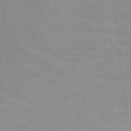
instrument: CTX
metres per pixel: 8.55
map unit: Ave
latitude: 17.0081
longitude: -138.7435
